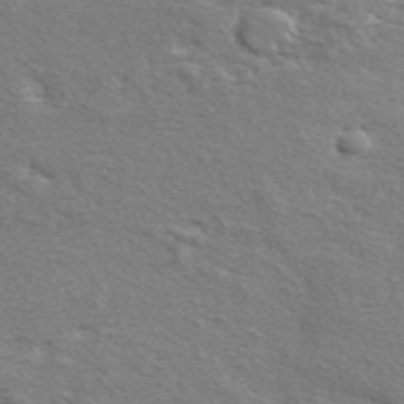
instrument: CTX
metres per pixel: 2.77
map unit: lHvf
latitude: 40.8002
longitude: -90.6490
